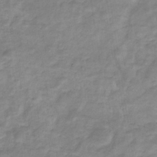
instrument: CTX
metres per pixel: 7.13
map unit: lHb
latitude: -34.2739
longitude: 72.5196
